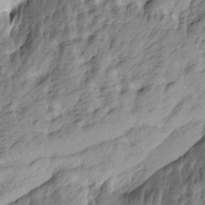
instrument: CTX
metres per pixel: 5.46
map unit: Htu
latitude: -4.5951
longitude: -176.2711
